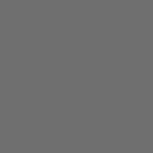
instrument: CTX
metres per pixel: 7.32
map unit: Ap
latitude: -78.7463
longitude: -68.9892
